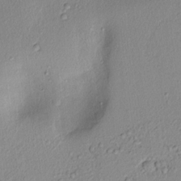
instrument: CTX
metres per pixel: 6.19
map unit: lAvf
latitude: 8.1200
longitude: 167.1620
